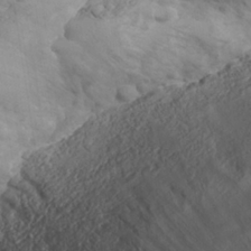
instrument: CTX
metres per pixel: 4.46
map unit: Nhe
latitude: -37.4832
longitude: 138.9353
